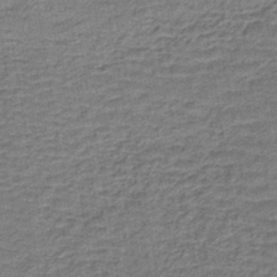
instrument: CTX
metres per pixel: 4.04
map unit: lHb
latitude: -40.6140
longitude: 59.5399
